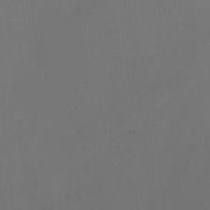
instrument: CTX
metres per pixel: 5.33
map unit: Nhu
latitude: -22.7652
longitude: -71.3293
